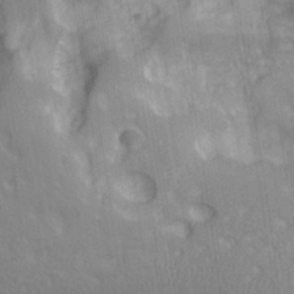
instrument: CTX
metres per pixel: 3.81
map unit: lHvf
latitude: 27.3671
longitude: 143.5210
